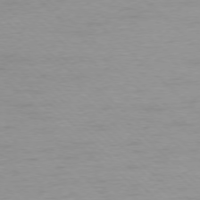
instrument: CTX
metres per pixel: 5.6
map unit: Ap
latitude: -77.2943
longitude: -91.5182
